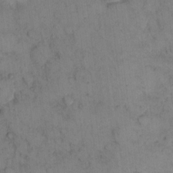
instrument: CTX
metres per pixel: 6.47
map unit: eHh
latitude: 14.5168
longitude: -62.8947
